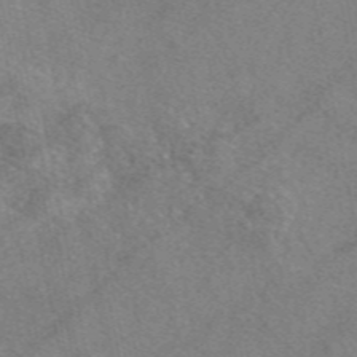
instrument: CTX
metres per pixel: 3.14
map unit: eAb
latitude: 48.1200
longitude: 110.2361
